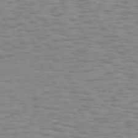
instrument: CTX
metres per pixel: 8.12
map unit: Hpe
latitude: 73.4616
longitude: -132.0822
